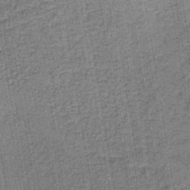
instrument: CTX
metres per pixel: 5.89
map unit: lHb
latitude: -39.0864
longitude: 60.3684
